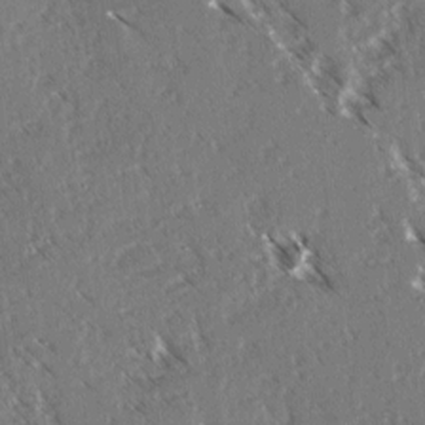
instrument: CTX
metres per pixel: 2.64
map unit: lAvf
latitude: 3.7449
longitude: -105.3482
